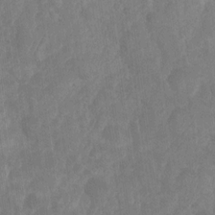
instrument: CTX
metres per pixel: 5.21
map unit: HNhu
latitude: -24.0661
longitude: 50.2739
